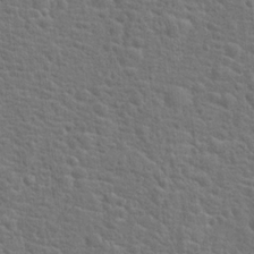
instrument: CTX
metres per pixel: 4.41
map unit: Hto
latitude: 19.0458
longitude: -43.1592
